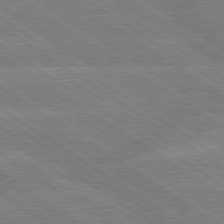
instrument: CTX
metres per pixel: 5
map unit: lApd
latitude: 79.4049
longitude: -132.8380
